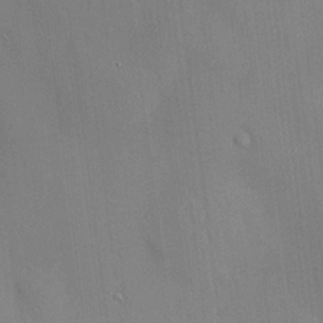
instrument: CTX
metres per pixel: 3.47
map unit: HNhu
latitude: 13.5938
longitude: 12.0472
